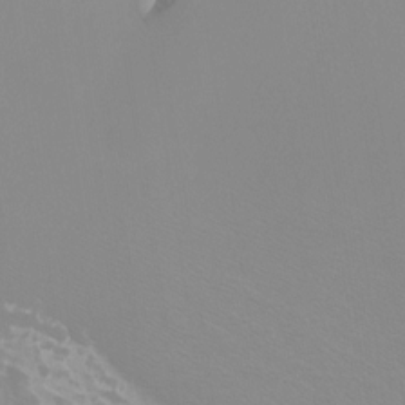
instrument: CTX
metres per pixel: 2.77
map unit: Htu
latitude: -12.2929
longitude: -72.4034
